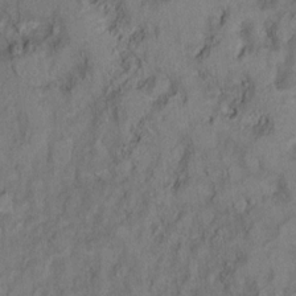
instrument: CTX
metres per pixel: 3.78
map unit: Ht
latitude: 10.9514
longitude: -33.7072
